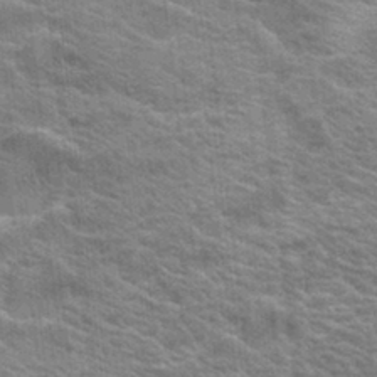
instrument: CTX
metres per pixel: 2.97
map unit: Hto
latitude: 19.2159
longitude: -37.6505
